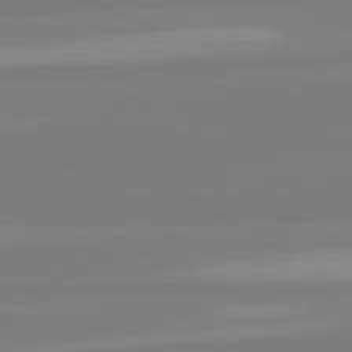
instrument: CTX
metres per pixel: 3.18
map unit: lApd
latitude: 82.4978
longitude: 173.1998
